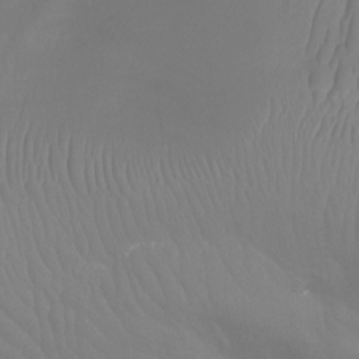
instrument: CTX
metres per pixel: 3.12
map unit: Htu
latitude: -12.8408
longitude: -48.3467
